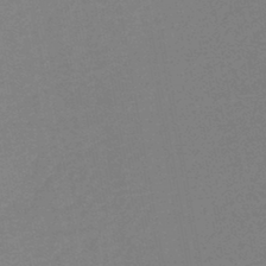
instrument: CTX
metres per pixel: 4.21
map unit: HNb
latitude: -44.3684
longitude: -41.8583
